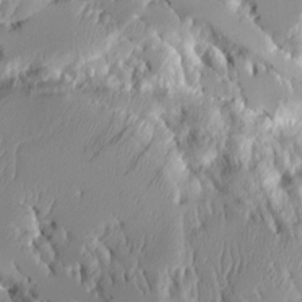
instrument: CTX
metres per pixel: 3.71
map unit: Aa
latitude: 10.2523
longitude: -126.4034
